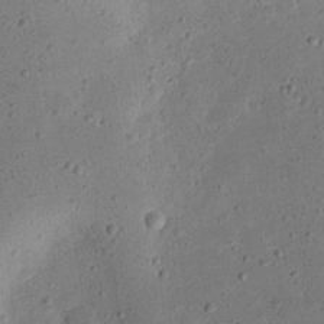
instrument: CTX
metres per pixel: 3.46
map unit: eHh
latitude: 24.2522
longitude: -68.4979
